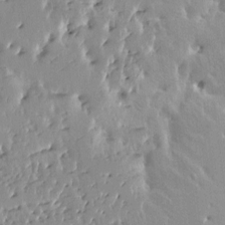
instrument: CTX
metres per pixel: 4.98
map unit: HNhu
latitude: 3.7071
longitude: 6.3495
